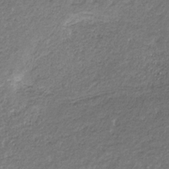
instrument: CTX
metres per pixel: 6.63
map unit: eHb
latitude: -31.1998
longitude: 69.3698
